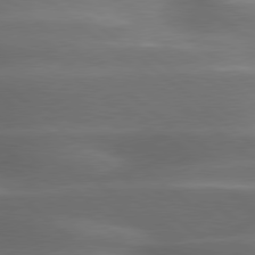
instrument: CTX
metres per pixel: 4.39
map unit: lApd
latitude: 79.3860
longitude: -117.5938
